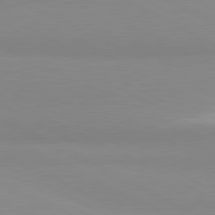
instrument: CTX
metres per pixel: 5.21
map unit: lApd
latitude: 81.0647
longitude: 179.7099
